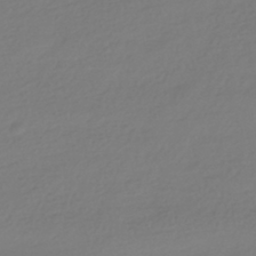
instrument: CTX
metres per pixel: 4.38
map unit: HNhu
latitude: -41.9745
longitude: 96.9542
